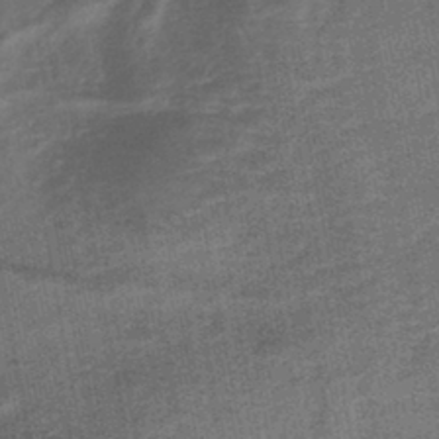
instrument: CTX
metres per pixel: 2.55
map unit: lHb
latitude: -43.0297
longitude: 80.8219
